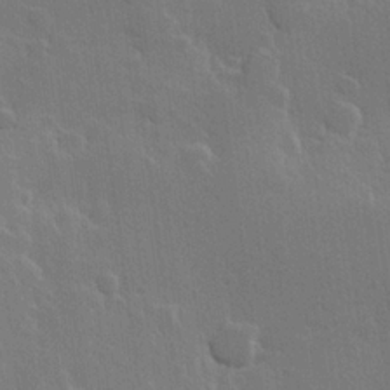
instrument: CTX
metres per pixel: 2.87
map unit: Hve
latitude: 22.6112
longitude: 148.4818
